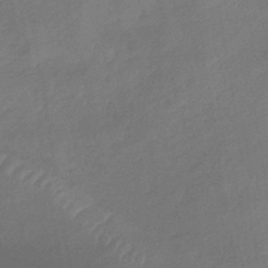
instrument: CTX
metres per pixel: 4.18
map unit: lHb
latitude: -34.9164
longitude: 67.6533
